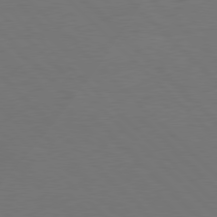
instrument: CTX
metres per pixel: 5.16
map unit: Hpe
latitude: 77.9339
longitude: -163.9717
